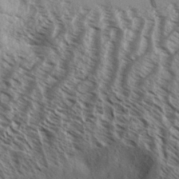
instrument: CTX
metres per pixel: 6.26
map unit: Aa
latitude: 33.3671
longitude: -138.4790
